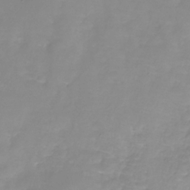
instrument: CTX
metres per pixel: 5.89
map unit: Nhe
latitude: -36.0661
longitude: -86.8002
